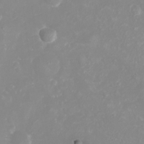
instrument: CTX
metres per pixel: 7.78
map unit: eHh
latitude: -4.4062
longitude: -74.7813
